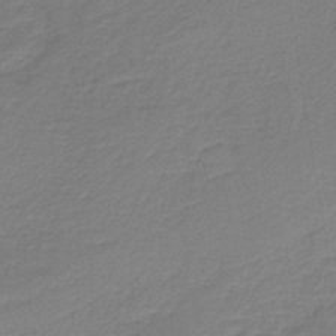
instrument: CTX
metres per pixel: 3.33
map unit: HNb
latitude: -38.2173
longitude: 55.1242
